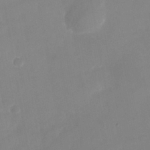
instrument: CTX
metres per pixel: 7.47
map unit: Nhu
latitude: -25.5021
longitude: -70.1578
